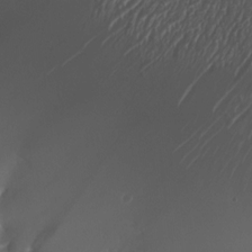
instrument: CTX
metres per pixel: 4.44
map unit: HNhu
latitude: 3.9150
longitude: 5.3131
